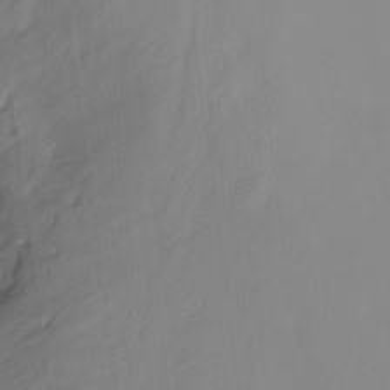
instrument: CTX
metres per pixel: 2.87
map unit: Ht
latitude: -12.6141
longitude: -50.1011
